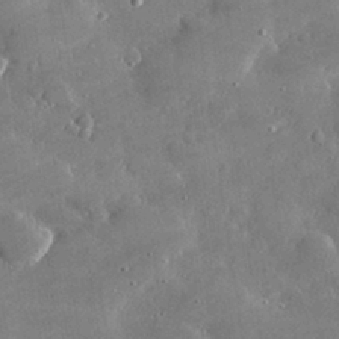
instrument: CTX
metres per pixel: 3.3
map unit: lHvf
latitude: 30.8947
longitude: -93.5938
